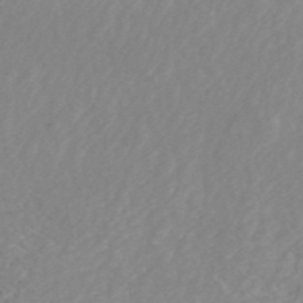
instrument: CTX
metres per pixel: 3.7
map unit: ANa
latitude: 45.0647
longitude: 22.8030
